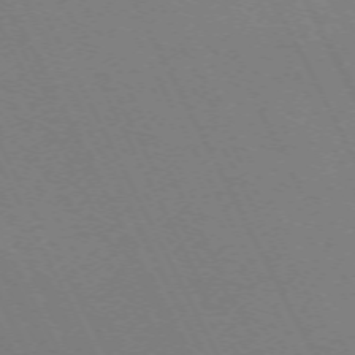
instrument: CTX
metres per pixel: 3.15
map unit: Hpe
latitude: -71.2754
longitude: 8.5574
